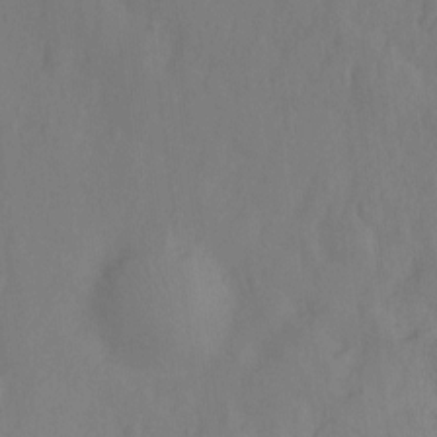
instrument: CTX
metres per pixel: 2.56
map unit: Hto
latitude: -11.8422
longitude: -38.9891
